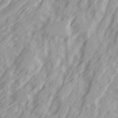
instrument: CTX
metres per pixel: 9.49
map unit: Ave
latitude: 21.8773
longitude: -132.0255
